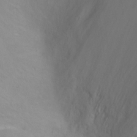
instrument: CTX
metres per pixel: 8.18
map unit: Ht
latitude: -0.2740
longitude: -32.8380
